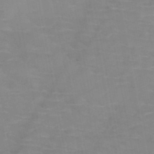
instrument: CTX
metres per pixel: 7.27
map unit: HNb
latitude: -47.6722
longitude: -47.7639
